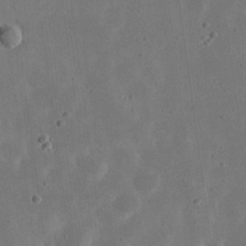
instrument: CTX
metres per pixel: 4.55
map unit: eHh
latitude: 21.5938
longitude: -69.8583
